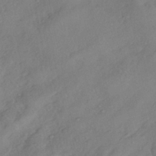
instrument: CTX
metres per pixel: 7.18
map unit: eHh
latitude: -42.0661
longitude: 122.3684
